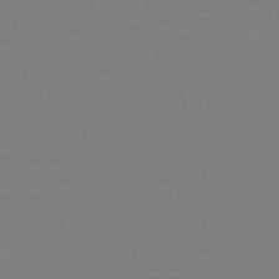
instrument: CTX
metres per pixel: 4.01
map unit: HNb
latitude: -46.7652
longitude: -43.1403
